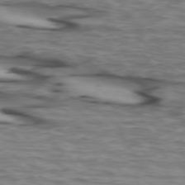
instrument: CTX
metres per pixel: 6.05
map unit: lApd
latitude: 73.9717
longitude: -64.2145
